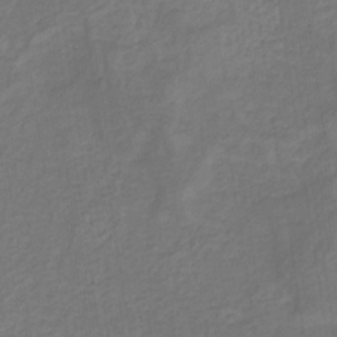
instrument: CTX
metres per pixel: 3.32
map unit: eHb
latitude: -32.7464
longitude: 72.9541
